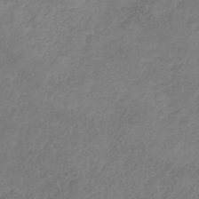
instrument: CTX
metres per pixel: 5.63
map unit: HNb
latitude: -33.1998
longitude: 56.1983
